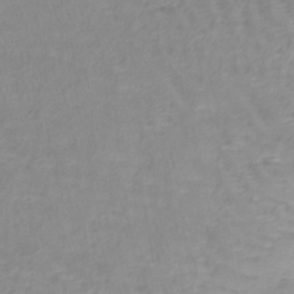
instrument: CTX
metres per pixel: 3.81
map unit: lHb
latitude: -40.3306
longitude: 65.5777
